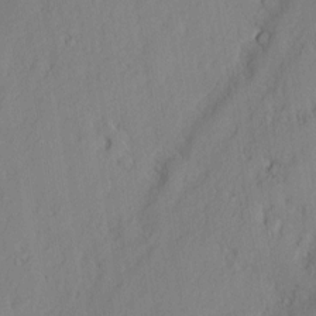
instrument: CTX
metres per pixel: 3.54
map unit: eHh
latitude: 2.8758
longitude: -77.3859
